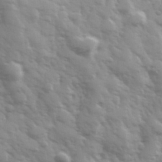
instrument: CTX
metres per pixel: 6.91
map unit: Hve
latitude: 32.4034
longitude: 150.3117
